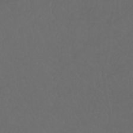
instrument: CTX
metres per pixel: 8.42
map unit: Nhu
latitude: 23.0836
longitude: -64.9325
